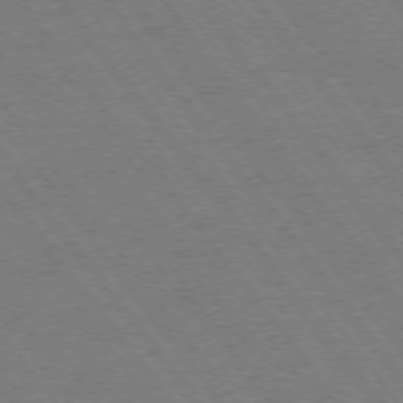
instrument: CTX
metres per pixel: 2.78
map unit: Ap
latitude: -74.8975
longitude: -82.5545
